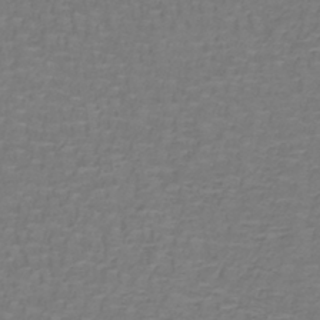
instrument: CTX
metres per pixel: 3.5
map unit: lHb
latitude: -41.7666
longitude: 57.2187
